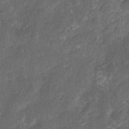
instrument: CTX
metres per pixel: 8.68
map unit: Nhu
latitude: 3.6127
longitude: -16.6301
